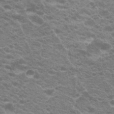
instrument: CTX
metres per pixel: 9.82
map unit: Hto
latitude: 23.0647
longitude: -35.7260
